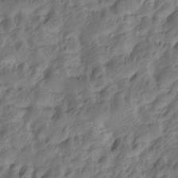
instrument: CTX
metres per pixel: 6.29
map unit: Htu
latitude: -5.0486
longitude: -177.9528
